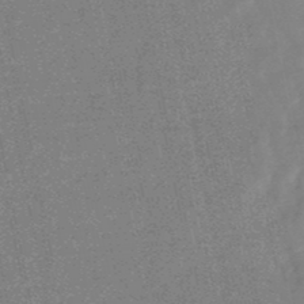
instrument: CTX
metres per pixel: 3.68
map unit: lHb
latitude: -48.5196
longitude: 79.3509
